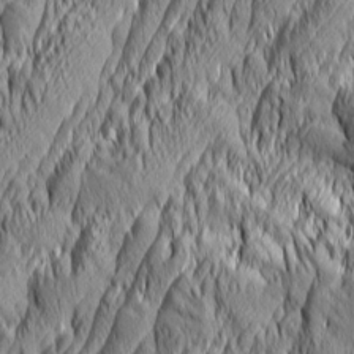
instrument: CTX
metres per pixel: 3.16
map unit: Aa
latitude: 6.2334
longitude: -128.9702
